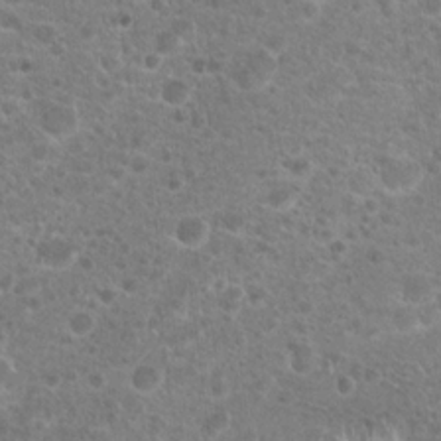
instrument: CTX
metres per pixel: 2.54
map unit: Hto
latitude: 19.4426
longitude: -41.4048
